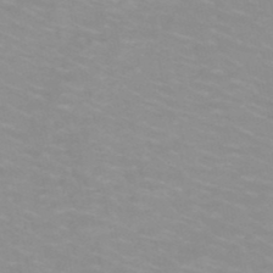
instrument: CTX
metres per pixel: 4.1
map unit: HNb
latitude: -48.0472
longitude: -46.7624
